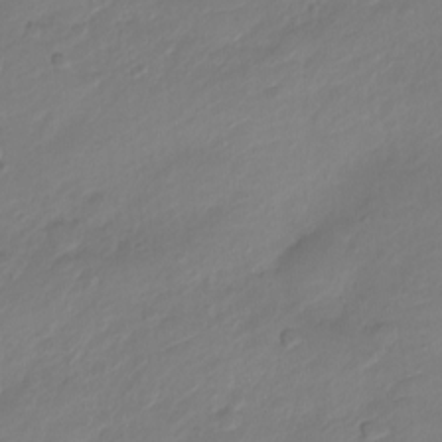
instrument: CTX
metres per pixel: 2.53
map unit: Nve
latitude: -17.6722
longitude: 106.5007
